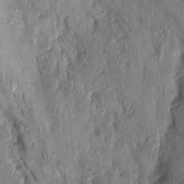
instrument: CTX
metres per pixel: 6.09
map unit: Nhu
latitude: -0.1417
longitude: -14.5924
